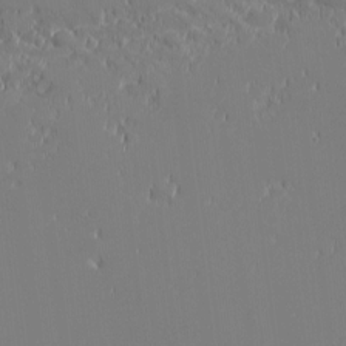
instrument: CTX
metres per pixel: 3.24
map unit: eHh
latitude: -3.0675
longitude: -83.9906
